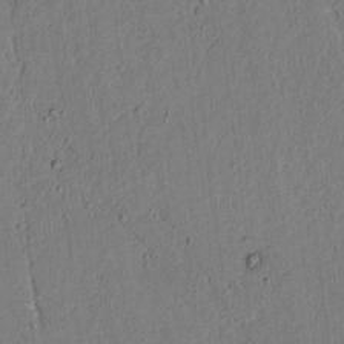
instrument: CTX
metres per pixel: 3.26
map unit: lAvf
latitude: 5.3293
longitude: 169.0864
